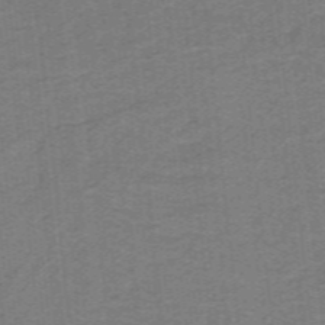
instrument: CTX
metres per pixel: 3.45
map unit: lHb
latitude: -41.7289
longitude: 54.1795
